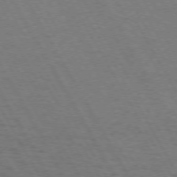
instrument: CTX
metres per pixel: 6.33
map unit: Hpe
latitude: 72.1767
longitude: -122.9703
